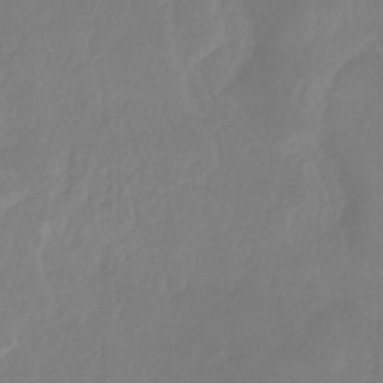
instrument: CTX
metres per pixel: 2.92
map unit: HNhu
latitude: -29.4832
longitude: 67.7289
